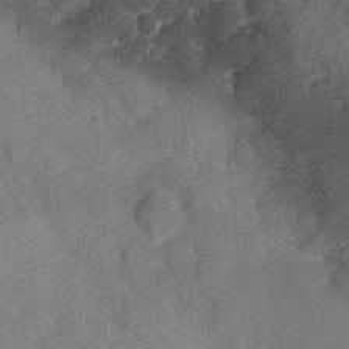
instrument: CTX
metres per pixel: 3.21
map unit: Nhu
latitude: 2.8002
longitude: -17.8205
